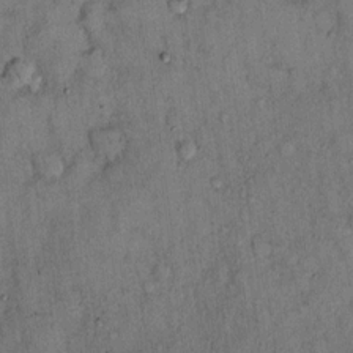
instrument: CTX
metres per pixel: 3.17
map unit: Hto
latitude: 12.9892
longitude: -59.1025
